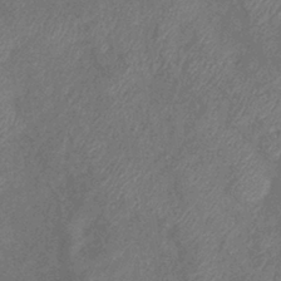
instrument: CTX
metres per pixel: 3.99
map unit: eHb
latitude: -39.4832
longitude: 77.4265
